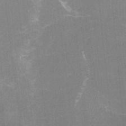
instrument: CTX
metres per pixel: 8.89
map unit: Nhu
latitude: -22.5763
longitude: -56.2711
